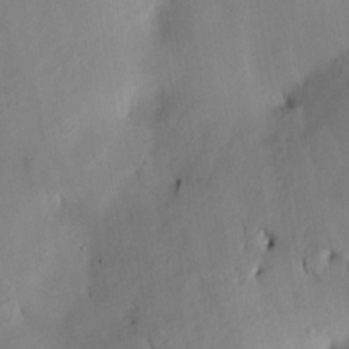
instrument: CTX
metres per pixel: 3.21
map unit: HNhu
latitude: 14.5924
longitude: 12.1984
